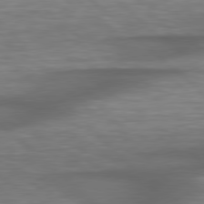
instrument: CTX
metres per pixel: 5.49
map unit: lApd
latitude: 78.9892
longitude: -116.8947
